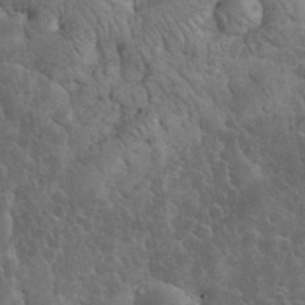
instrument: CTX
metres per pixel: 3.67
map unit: eHh
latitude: 33.4426
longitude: -66.1011
